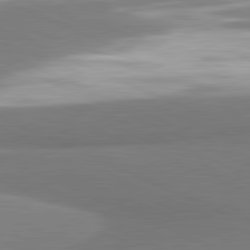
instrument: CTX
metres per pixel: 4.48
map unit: lApd
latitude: 81.6505
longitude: 166.2928
